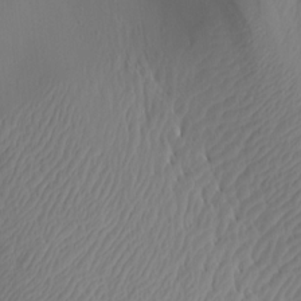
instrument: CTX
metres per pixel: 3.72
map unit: Aa
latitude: 15.0270
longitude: -140.6301
